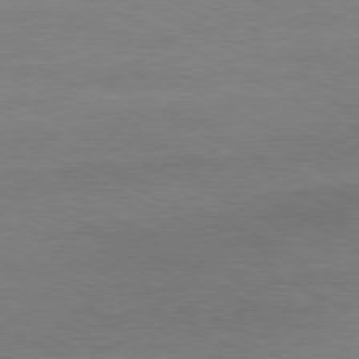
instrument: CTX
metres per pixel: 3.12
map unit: Ap
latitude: -80.8219
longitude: -85.5749
